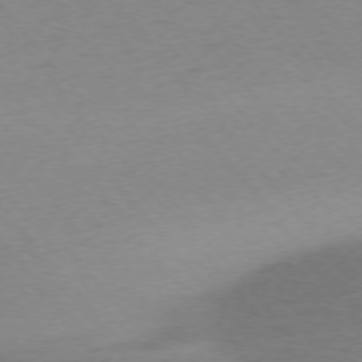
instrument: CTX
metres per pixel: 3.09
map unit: Ap
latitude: -75.8990
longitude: -94.6113
